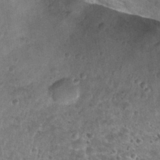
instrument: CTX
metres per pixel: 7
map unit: Nhu
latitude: 29.1781
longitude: -49.7639
